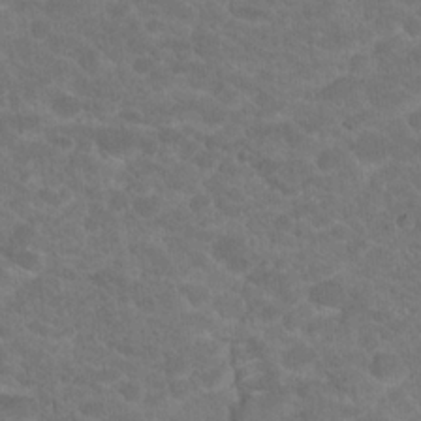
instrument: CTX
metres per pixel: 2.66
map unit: Hto
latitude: 18.8947
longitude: -35.3481
